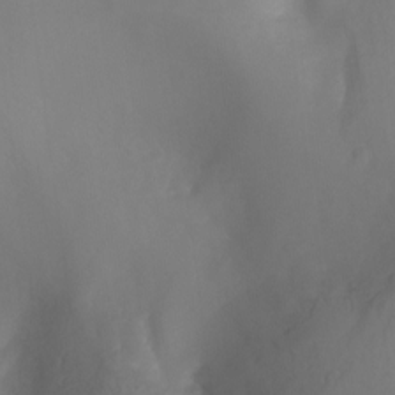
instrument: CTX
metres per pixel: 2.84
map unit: Nhu
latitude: -13.2376
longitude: -72.1956
